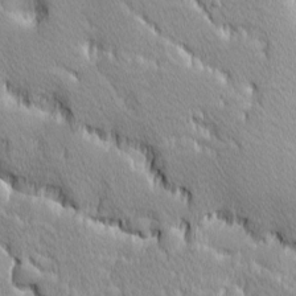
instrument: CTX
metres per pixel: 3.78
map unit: Ave
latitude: -10.5196
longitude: -117.7072
